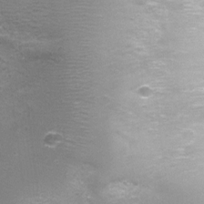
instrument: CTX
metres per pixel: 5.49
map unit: Nhu
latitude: 2.6679
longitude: -17.4615
